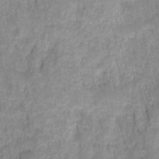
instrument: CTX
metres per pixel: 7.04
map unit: HNhu
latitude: -27.4643
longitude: 73.5588
